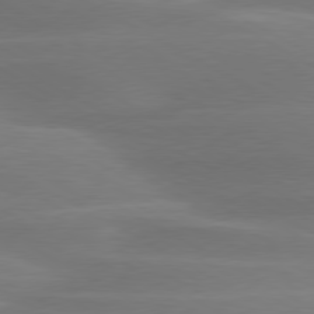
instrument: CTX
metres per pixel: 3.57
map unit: lApd
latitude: 79.2159
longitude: -115.3859
